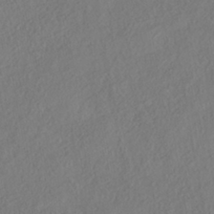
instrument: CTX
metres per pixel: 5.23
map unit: HNhu
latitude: -41.2943
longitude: 108.1228
